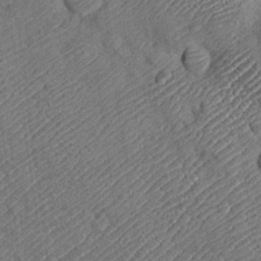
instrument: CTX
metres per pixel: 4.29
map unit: Htu
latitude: -7.1809
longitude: 155.9178
